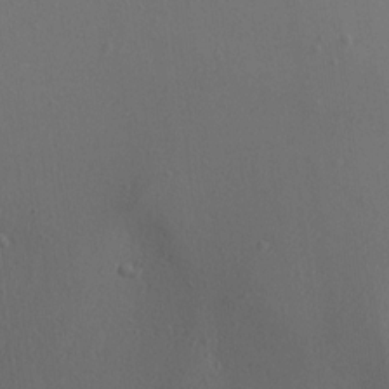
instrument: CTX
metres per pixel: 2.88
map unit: Aa
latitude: 15.3104
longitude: -142.8380
